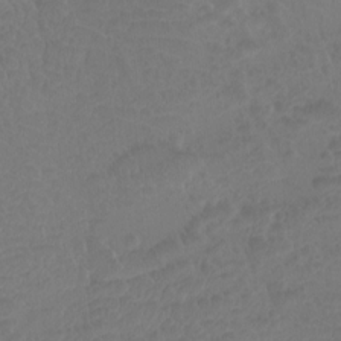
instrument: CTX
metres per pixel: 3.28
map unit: Htu
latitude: -11.3321
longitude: -72.8758
